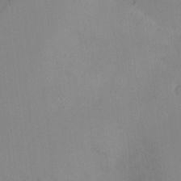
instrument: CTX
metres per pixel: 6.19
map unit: Hto
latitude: -13.2376
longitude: -39.9150
